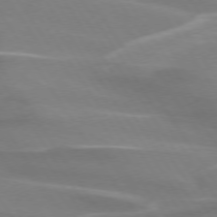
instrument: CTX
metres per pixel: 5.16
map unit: lApd
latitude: 73.9151
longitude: -61.5938
